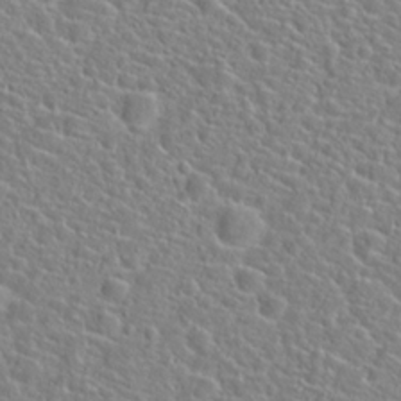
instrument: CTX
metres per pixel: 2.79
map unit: Hto
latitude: 21.6694
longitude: -45.0458
